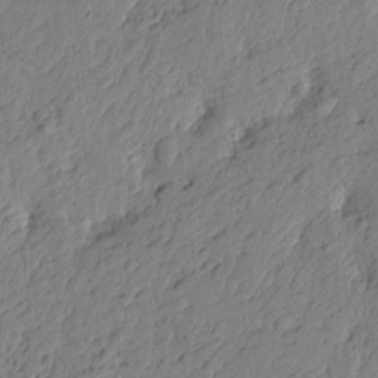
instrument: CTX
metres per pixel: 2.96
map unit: Htu
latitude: -2.8030
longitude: 179.8233
